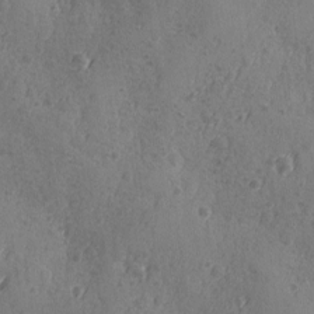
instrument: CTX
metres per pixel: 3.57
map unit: Ave
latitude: -8.9164
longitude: -118.6679
